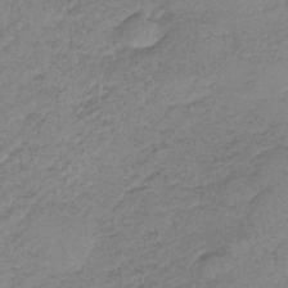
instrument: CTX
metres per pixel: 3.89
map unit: HNb
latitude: -34.0094
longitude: 63.0486
